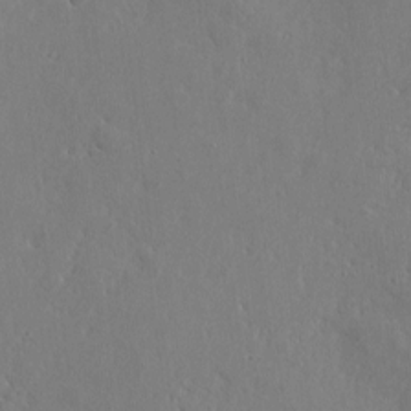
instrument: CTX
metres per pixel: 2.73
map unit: eHh
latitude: 2.4223
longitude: -78.3656
